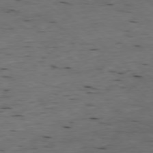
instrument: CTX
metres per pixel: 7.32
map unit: Ap
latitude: -77.6533
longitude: -89.2915
